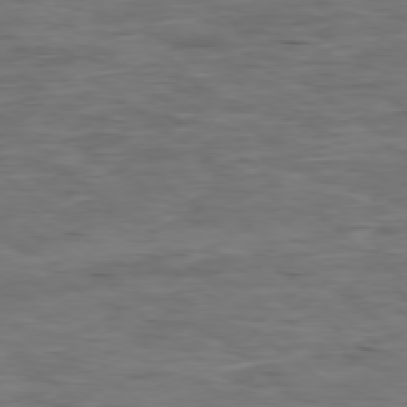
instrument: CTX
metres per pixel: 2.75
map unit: Ap
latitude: -78.7085
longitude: -88.2334
